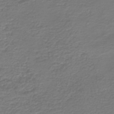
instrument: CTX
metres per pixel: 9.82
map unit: HNb
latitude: -43.0486
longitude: 49.9178
